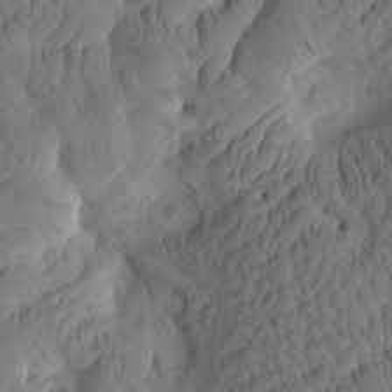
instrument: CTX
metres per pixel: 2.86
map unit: eHh
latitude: -0.6708
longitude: 15.2187
